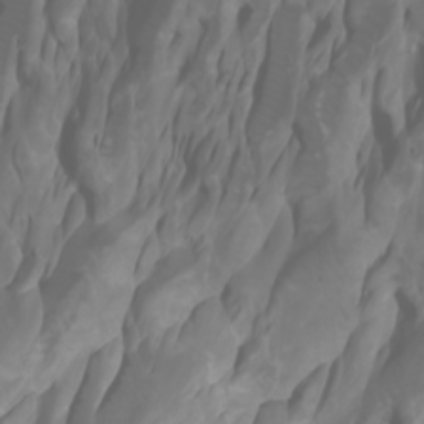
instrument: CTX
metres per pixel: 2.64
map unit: Htu
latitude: -1.1620
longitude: -75.9717
